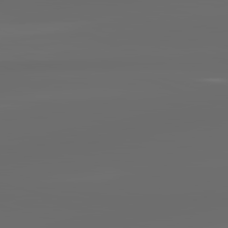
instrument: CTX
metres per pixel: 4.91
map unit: lApd
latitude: 83.4048
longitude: -128.3656
